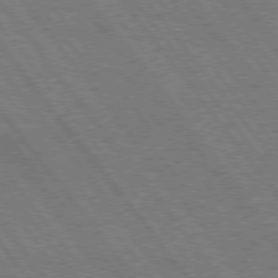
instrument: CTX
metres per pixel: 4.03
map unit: Hpe
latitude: 74.9703
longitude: -139.8394
